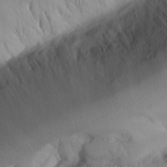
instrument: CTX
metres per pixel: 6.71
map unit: Aa
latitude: 25.5749
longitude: -132.8758
